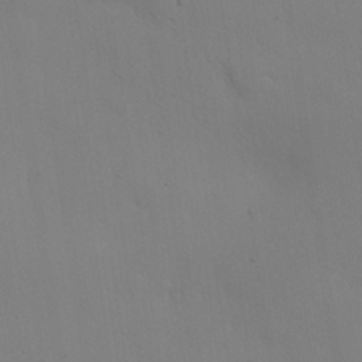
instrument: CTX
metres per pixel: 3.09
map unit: Nhu
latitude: 25.5749
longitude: -71.0647
